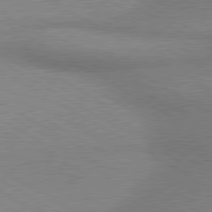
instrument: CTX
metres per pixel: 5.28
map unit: lApd
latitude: 80.0822
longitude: 165.9367
